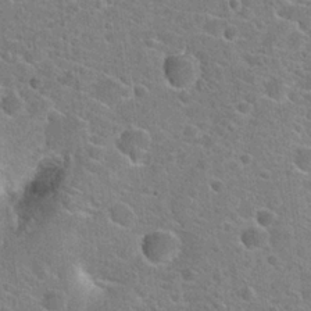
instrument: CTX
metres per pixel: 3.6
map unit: Hto
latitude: 22.2900
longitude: -44.7435
